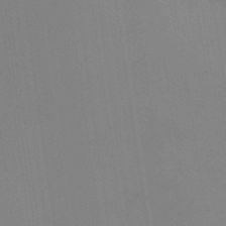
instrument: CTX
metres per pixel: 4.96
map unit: HNhu
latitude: 6.3656
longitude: 1.7478
